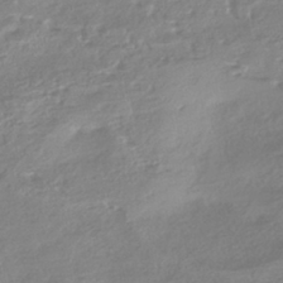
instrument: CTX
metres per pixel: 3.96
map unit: HNhu
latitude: -41.2376
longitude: 91.8990
